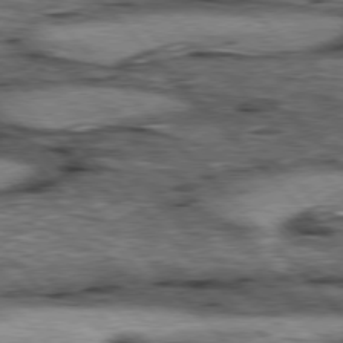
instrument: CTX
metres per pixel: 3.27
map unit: lApd
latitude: 77.0647
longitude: -49.7072
